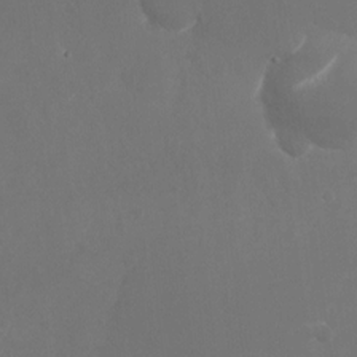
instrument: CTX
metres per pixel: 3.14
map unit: Nhu
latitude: -28.6141
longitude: -69.9717
